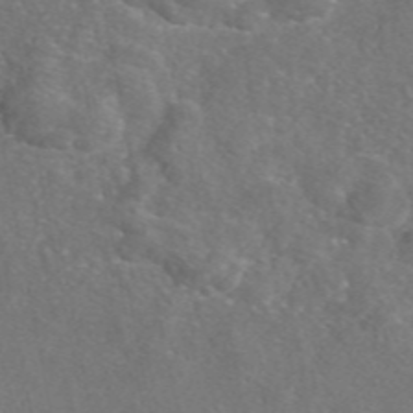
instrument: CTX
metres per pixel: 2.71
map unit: eAb
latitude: 47.1404
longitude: 110.5195
